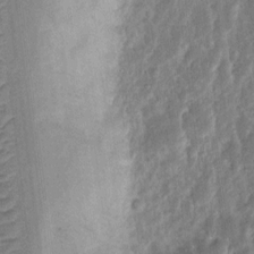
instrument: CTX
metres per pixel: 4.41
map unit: eHh
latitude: 12.2523
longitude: -70.3845
